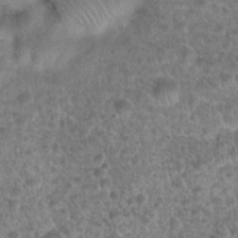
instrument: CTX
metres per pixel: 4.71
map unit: Hto
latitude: 19.0647
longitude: -40.8380
